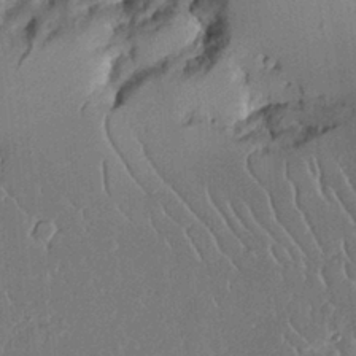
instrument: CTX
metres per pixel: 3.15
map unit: Aa
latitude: 12.5546
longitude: -126.4412
